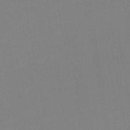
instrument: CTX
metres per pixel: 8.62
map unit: HNb
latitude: -51.2565
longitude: -50.2900
